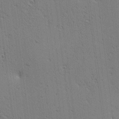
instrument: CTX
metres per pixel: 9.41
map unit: lAa
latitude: 12.7058
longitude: -107.9528
